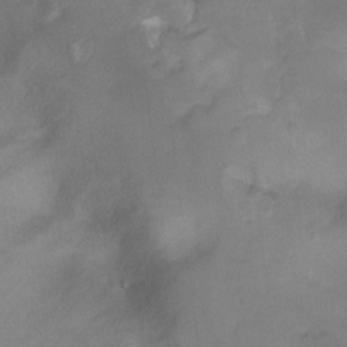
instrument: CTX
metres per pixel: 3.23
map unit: Hto
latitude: -12.0850
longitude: -40.5356
